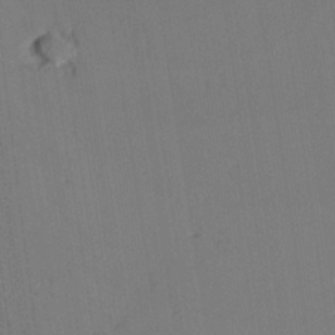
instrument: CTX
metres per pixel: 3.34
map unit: lAvf
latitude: 25.9906
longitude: -111.4427
